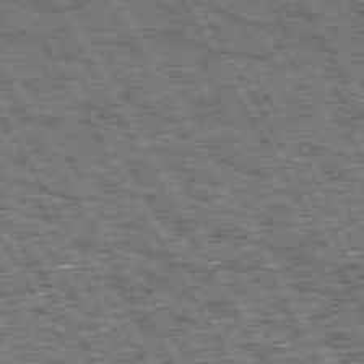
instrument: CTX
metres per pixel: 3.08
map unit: Hpe
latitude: 73.0270
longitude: -125.7449
